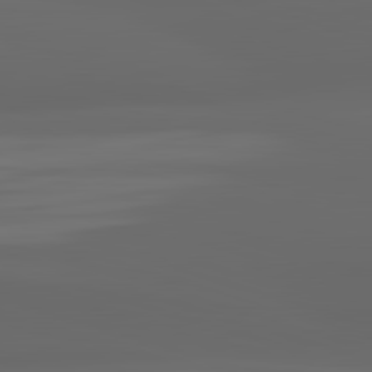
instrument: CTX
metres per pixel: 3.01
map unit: lApd
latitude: 83.0647
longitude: -132.4979
